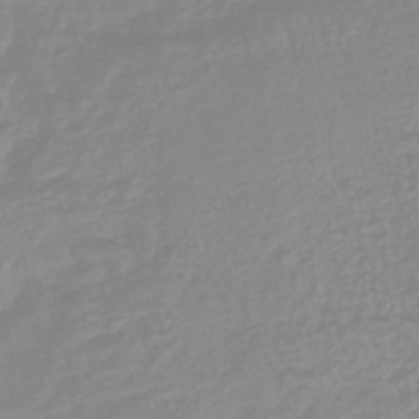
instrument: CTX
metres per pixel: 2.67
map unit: lHb
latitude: -44.3495
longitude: 79.4643
